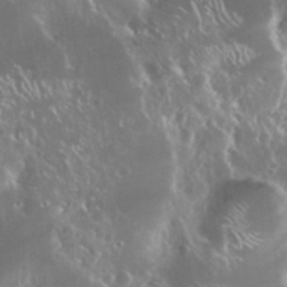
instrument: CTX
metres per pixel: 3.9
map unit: Nhu
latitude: 25.5560
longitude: -59.1025
